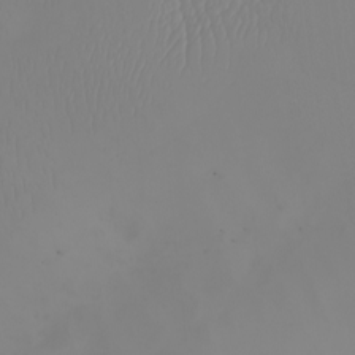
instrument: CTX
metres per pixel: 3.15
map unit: Nhu
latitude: -6.6518
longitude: -93.6694
